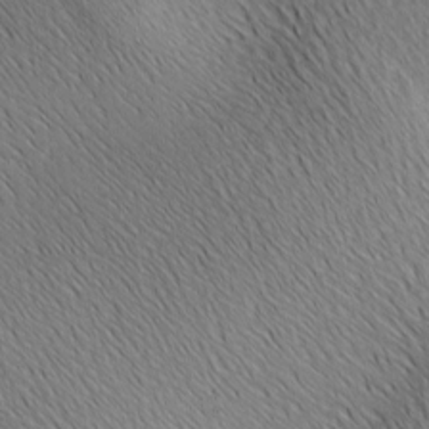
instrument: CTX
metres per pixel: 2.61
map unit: Ave
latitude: 2.0633
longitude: -114.9135
